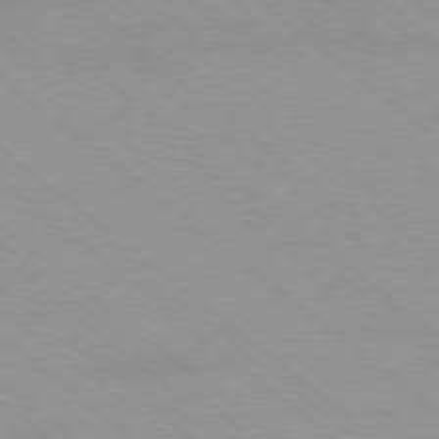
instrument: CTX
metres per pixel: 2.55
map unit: Ap
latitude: -78.8408
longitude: -65.5182
